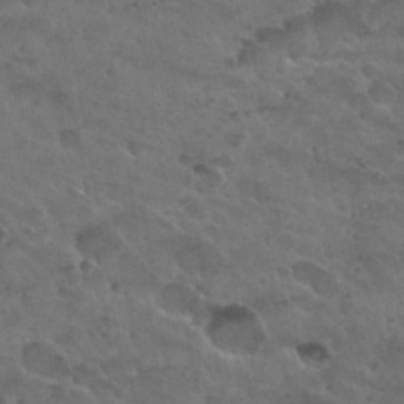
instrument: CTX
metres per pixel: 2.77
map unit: Nhu
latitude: 31.0081
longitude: -53.3860
